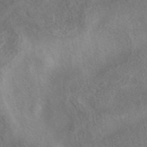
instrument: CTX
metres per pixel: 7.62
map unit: eAb
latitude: 41.4993
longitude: 103.1242
